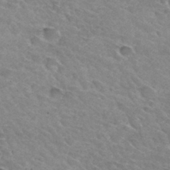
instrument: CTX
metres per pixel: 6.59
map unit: Hto
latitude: 31.8017
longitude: -45.8961
